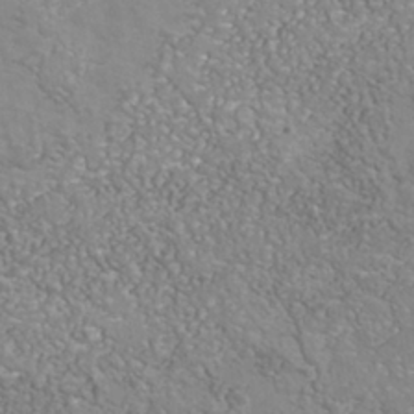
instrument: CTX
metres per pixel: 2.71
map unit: Nhu
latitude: -40.2172
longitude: -81.2159
